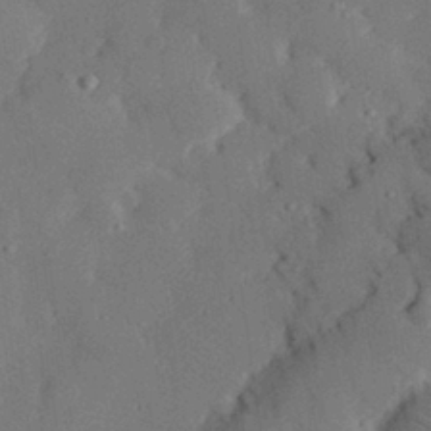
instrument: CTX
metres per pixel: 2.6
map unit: eHh
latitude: 29.1403
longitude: -80.7435
